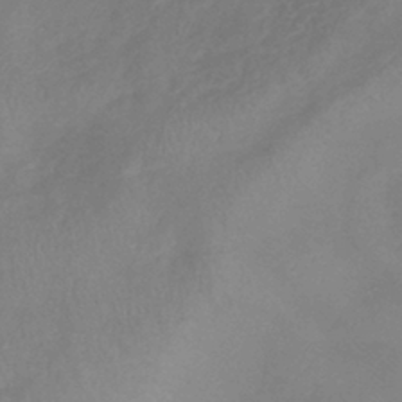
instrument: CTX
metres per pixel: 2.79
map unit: lHb
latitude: -39.5399
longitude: 74.7652
